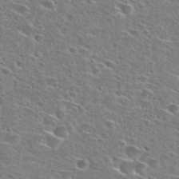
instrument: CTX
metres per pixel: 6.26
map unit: Hto
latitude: 27.2348
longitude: -47.2915
